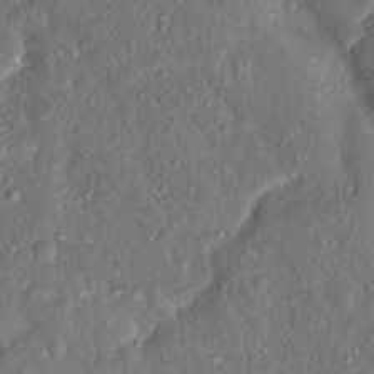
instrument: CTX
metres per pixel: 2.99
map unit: Nhu
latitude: 15.8395
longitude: -30.3090
